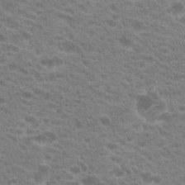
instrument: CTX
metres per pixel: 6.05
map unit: Hto
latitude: 21.8961
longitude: -37.6127
